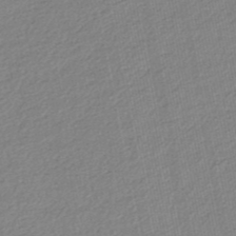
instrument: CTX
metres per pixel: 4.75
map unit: HNb
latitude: -49.2376
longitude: 58.8974
